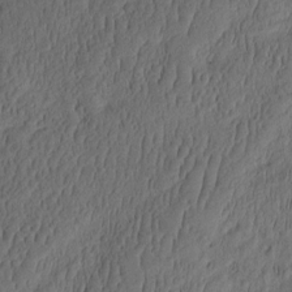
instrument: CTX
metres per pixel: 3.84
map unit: eHh
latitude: -2.5195
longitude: 17.1620
